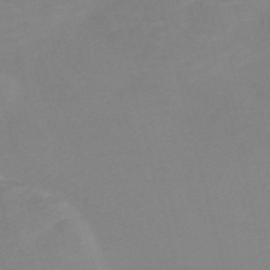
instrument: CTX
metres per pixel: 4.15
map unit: Nve
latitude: -57.8611
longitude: 57.9556
